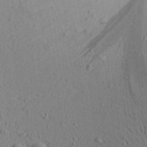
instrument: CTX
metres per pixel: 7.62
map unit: Aa
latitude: 22.2145
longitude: -139.8961
